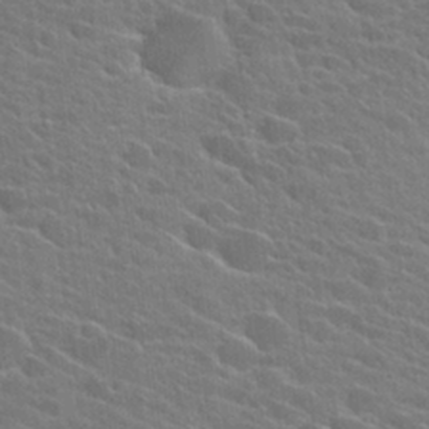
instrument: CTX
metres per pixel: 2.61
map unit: Hto
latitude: 24.9702
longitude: -40.8191
